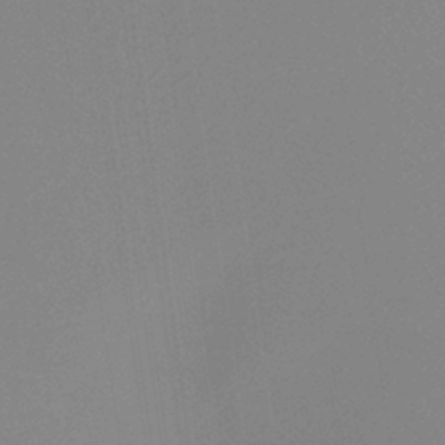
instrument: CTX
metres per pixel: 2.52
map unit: HNb
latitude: -36.2172
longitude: 54.4440
